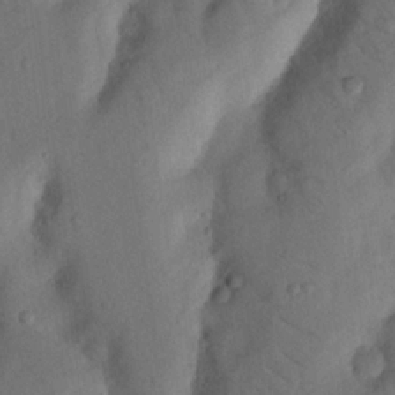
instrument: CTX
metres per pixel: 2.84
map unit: Nhu
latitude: 18.9136
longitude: -76.8191
